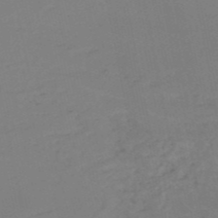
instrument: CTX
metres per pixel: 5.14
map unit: HNb
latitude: -52.8974
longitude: -51.9339
